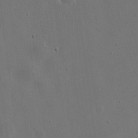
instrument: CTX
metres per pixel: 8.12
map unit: Nhu
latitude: 19.2348
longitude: -72.3279
